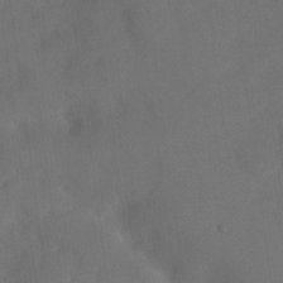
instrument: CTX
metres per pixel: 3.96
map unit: eHh
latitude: 18.5545
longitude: -65.9339
